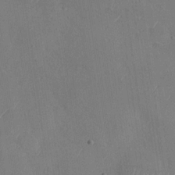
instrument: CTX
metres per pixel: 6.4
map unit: Nhu
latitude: -29.1053
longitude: -59.8961
